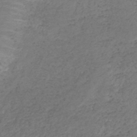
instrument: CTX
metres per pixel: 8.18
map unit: lHb
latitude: -39.7289
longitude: 75.5966
